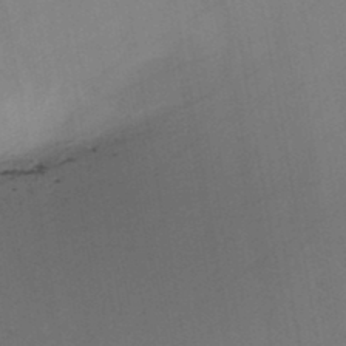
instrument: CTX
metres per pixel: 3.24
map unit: HNb
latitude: -45.9745
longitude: -40.6490
